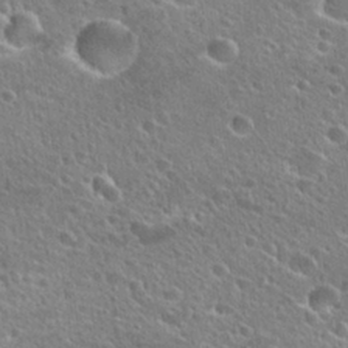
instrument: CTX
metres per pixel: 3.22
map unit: Hto
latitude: 25.5749
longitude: -45.6883
